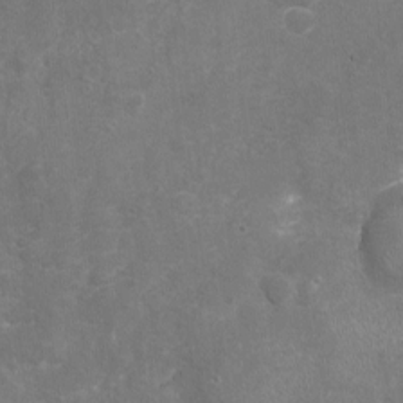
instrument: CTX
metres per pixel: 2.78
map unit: Nhu
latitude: -17.1431
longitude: -57.1592
